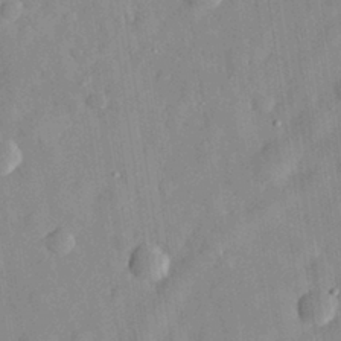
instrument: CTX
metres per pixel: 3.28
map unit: eHh
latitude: 29.8016
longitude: -74.8569
